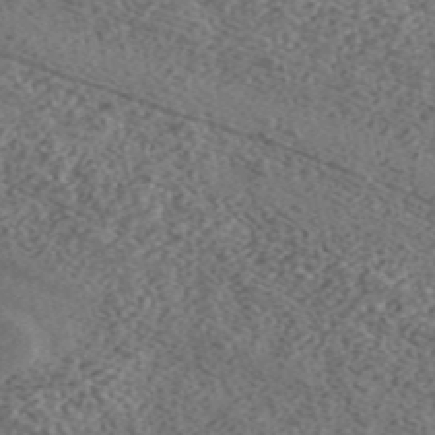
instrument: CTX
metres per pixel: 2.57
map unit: ANa
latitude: 43.4238
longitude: 29.6722
